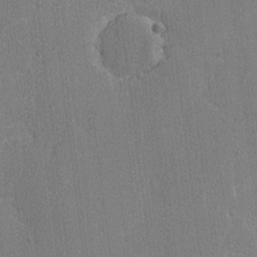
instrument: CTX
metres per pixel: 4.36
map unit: lAvf
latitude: -8.2361
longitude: -113.6883
